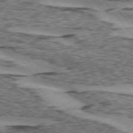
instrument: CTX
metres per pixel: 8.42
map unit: lApd
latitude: 74.5546
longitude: -76.8569
